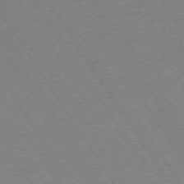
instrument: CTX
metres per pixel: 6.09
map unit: Ap
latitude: -73.3887
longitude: -71.4237
